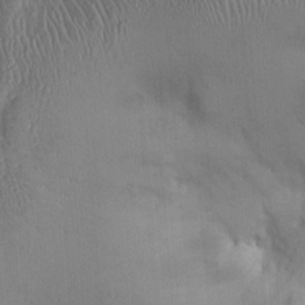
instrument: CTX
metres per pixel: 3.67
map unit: Ht
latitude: 0.0255
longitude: -13.6127
